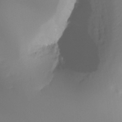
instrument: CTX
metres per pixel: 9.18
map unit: Ht
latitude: -16.6141
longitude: -47.2159
